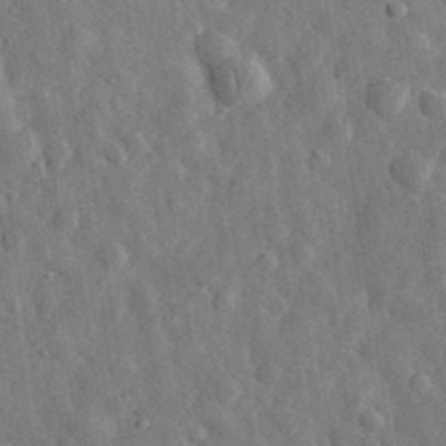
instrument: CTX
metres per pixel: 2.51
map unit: eHh
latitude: 31.8206
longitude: -74.2145
